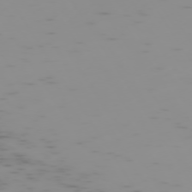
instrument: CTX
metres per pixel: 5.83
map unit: Hpe
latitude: -74.0094
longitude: 7.0675
